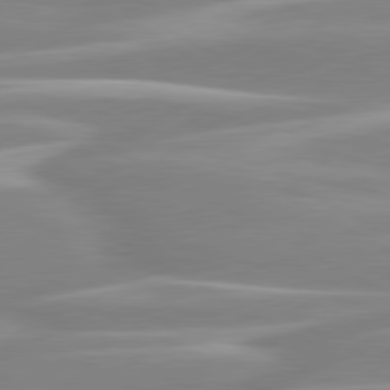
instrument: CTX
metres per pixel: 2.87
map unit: lApd
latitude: 80.3845
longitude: -129.0269
